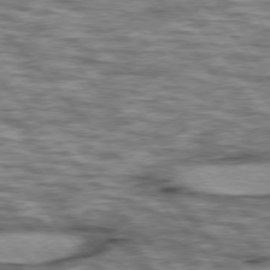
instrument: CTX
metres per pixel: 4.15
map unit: lApd
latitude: 76.6112
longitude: -49.2726
